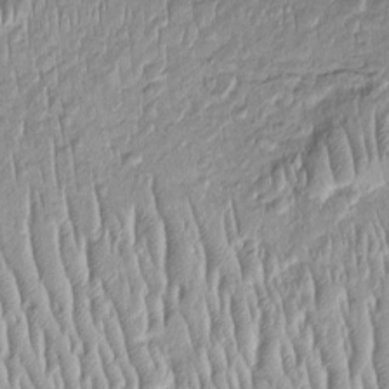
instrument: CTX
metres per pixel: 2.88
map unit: Htu
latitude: -4.8030
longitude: 158.8975
